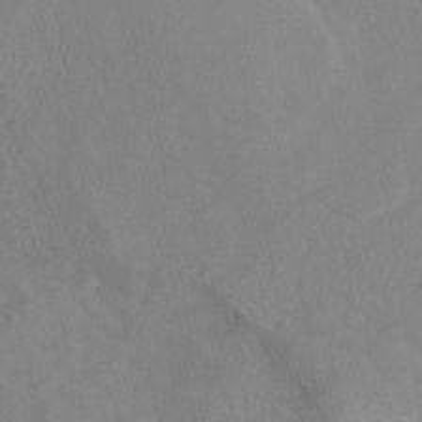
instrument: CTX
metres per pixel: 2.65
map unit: HNhu
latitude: -39.5210
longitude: 101.0864
